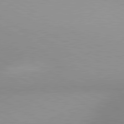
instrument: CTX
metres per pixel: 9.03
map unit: lApd
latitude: 80.6490
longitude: 135.9367
